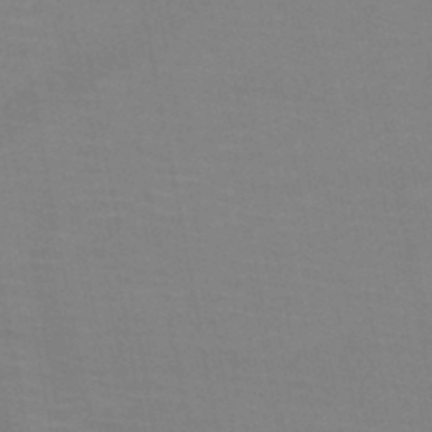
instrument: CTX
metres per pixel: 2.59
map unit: HNb
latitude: -46.3117
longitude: -44.7813
